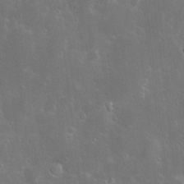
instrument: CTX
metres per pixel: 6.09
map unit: Hve
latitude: -10.9542
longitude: 175.1053
